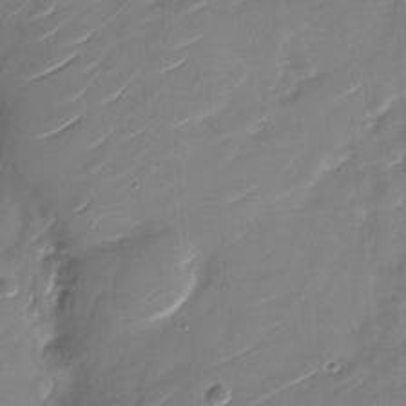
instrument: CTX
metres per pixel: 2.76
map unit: Nhu
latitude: -28.1606
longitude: -73.7072
